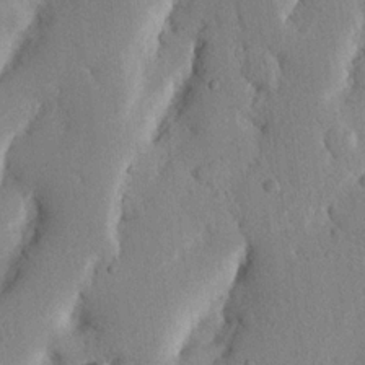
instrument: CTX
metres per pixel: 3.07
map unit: Nhu
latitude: 19.6882
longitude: -74.8380
